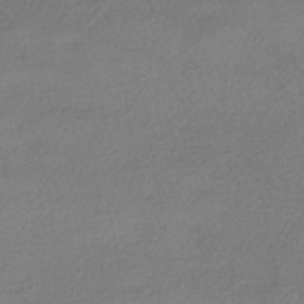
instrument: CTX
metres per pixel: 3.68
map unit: HNhu
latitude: -43.3887
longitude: 95.4643
